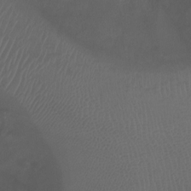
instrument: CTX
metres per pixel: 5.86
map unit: Ht
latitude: -1.4833
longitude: -18.7246
